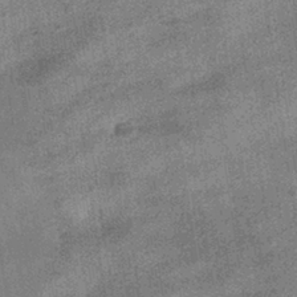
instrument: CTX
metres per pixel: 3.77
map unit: HNhu
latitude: -40.0472
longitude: 96.1039
